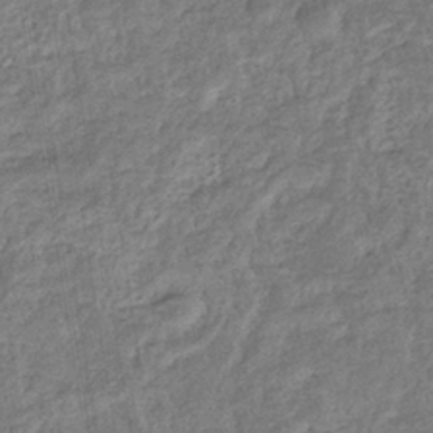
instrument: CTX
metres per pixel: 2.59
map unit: eHb
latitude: -36.8974
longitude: 79.8422
